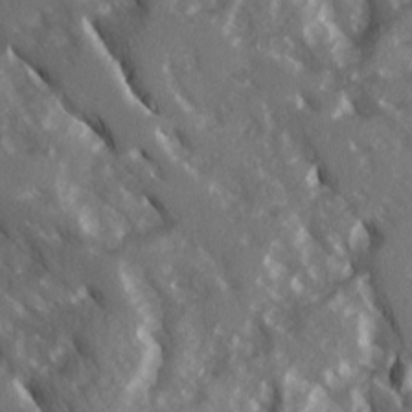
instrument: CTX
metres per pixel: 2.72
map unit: Ave
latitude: 15.5560
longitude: -130.9703
